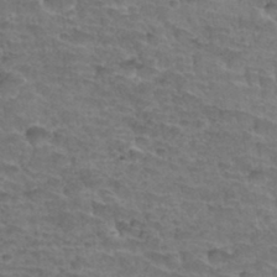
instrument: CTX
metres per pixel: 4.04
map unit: Hto
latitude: 34.2333
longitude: -44.0633
